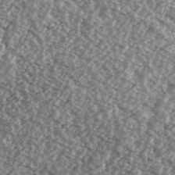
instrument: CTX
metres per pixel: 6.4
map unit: Ave
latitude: 39.4804
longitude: -111.2537
